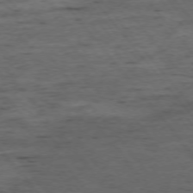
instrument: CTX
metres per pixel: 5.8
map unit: Ap
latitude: -75.8612
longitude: -90.8380
